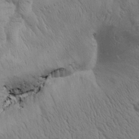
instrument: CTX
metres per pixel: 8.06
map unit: Htu
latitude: 0.1955
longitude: 174.1038
